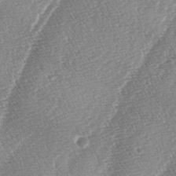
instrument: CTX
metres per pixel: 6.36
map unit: lAa
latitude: -4.1605
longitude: -130.1578
